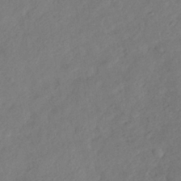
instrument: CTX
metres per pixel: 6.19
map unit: HNhu
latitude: -40.5574
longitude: 109.6533
